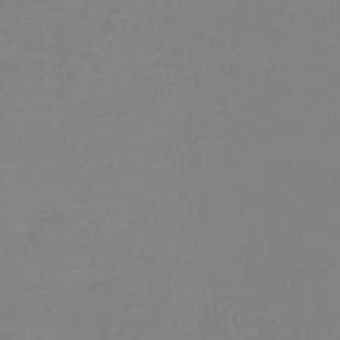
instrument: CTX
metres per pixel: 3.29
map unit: lHb
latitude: -41.7477
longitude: 63.7099
